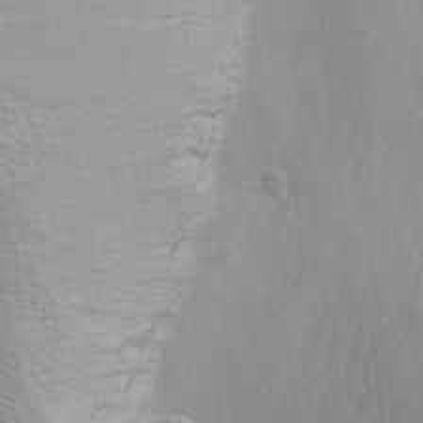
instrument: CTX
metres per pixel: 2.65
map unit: Ave
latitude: -11.2943
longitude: -121.0648
